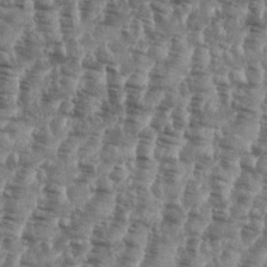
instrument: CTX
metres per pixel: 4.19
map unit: eHh
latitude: 35.1781
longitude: -136.2712
